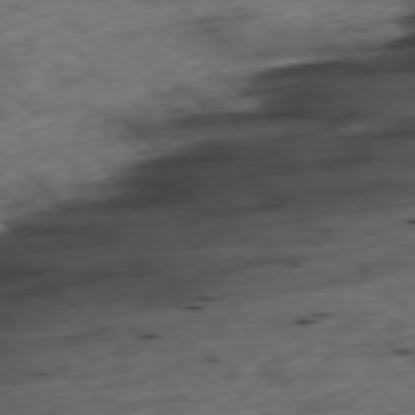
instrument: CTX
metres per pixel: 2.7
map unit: Ap
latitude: -77.7100
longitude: -91.7261
